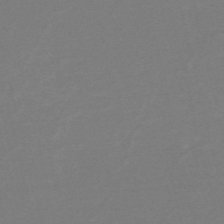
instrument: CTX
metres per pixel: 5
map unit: HNb
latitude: -55.6155
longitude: -40.4601
